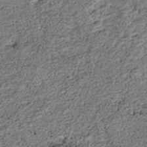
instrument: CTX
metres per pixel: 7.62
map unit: HNhu
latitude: -36.2739
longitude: 33.4644
